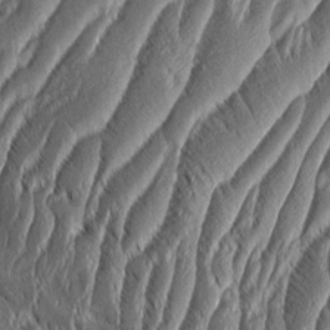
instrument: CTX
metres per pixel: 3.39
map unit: Aa
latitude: 8.5168
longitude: -130.9325
